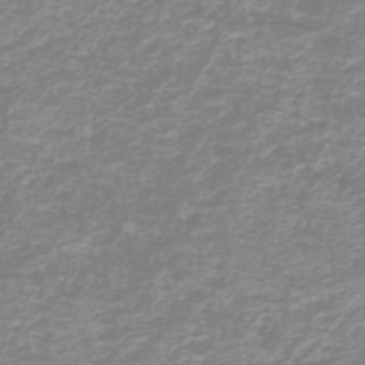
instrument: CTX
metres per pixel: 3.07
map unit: HNb
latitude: -44.7274
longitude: 49.9178
